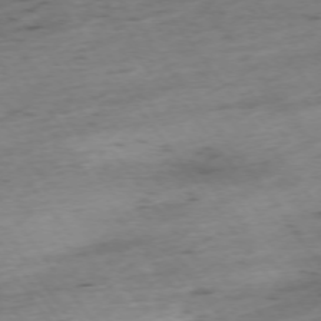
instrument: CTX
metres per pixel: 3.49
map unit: Ap
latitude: -74.3118
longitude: -73.2348
